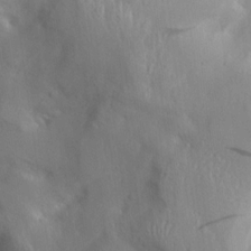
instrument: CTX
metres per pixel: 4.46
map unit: Aa
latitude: 13.6127
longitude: -143.3482
